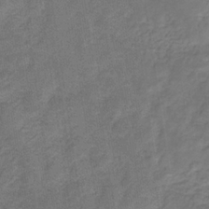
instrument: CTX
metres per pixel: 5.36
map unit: eHb
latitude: -32.5952
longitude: 72.8597
